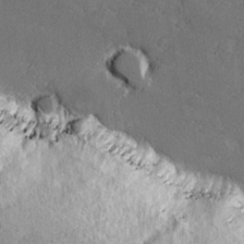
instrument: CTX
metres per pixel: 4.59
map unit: lHvf
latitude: 27.6127
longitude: 140.9731
